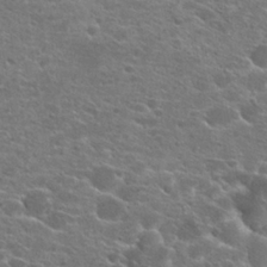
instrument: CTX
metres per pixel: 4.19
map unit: Hto
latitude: 22.4790
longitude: -41.0458
